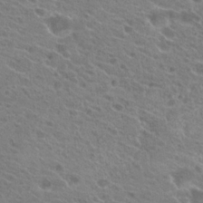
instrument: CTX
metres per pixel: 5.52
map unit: Hto
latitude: 22.3089
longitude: -38.8947
